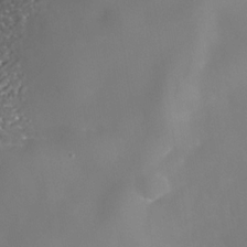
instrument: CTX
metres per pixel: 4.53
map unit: Nhe
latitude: -36.1983
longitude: -87.0458
